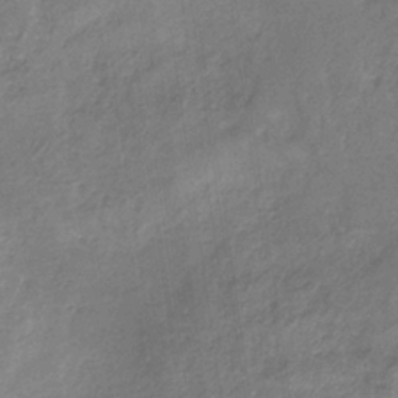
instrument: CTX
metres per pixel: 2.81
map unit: HNb
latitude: -33.1809
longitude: 59.8800
